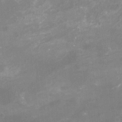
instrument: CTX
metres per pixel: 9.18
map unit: Nhu
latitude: -16.1795
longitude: -56.6301
